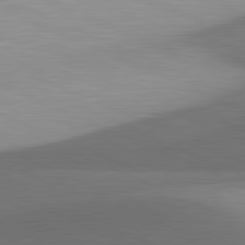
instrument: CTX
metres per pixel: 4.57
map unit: lApd
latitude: 81.6127
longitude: 138.0472
